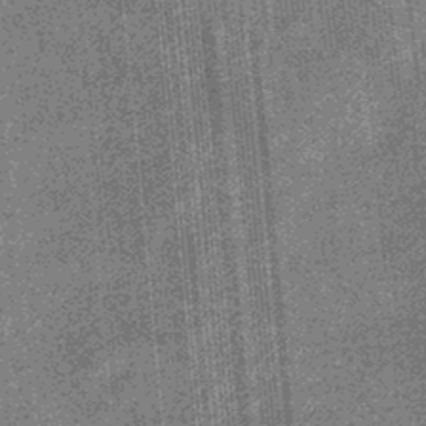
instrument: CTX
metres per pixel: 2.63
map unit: eHb
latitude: -32.5385
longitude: 73.8800
